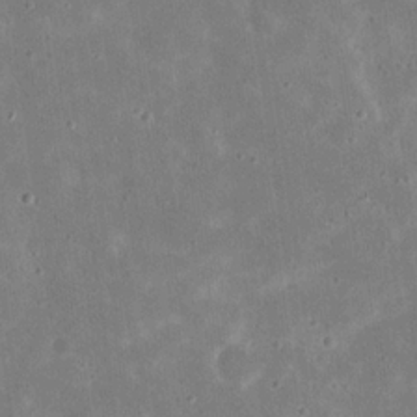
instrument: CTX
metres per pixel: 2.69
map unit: eHh
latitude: 21.5938
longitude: -67.8583
